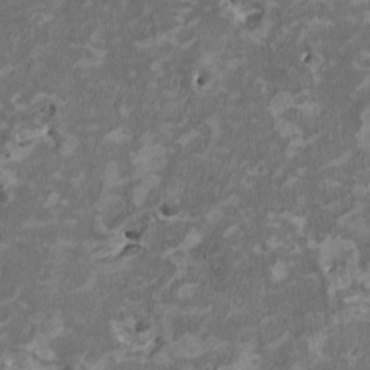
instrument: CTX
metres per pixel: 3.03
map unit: HNhu
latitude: 2.2711
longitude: -3.8772
